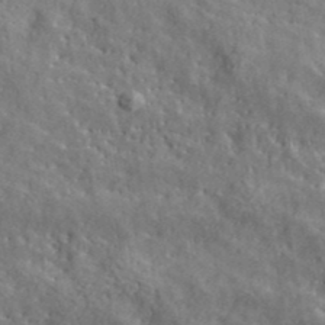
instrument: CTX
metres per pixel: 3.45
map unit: lHvf
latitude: 40.1577
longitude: -87.2348
